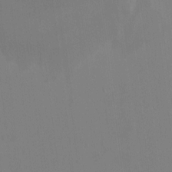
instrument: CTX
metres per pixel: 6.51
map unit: HNhu
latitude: 5.4237
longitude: 4.5196
